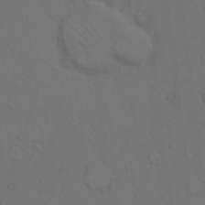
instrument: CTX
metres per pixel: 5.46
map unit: Hto
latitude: 7.8394
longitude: -60.9513
